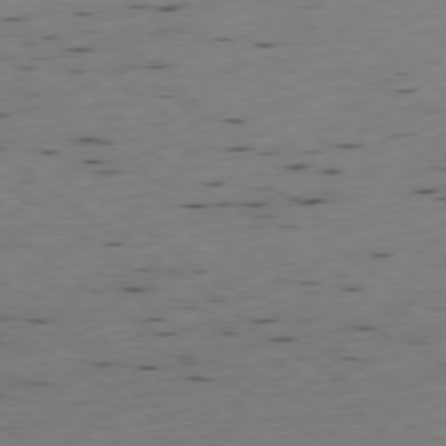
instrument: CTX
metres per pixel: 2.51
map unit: Ap
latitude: -77.8800
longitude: -71.3293
